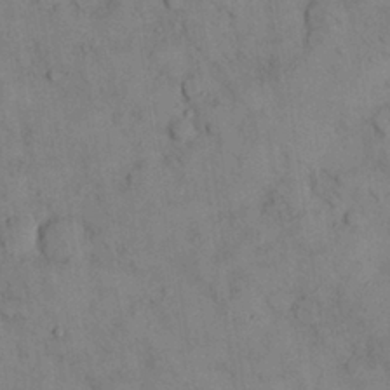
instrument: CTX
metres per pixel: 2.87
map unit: Nhu
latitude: 28.3467
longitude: -72.4790
